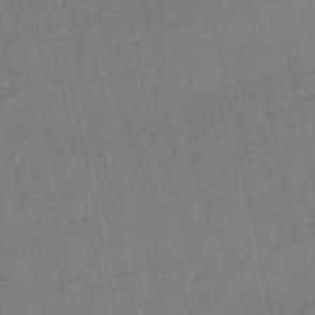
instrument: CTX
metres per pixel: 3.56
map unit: eHb
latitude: -49.7856
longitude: 73.1809
